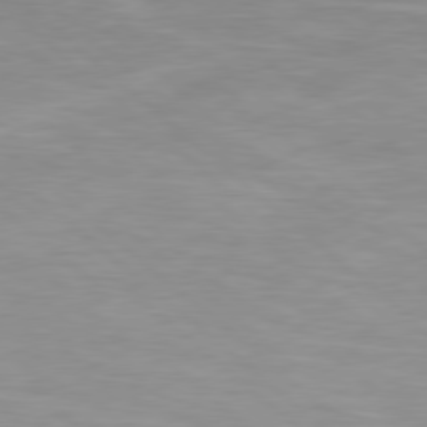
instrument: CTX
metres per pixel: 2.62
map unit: Hpe
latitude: 78.4223
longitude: -140.5167
